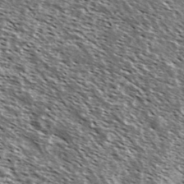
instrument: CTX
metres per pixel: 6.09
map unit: Ave
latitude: 37.8206
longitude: -108.7435
